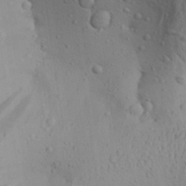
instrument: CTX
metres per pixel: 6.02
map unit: Aa
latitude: 28.2711
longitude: -132.4790
